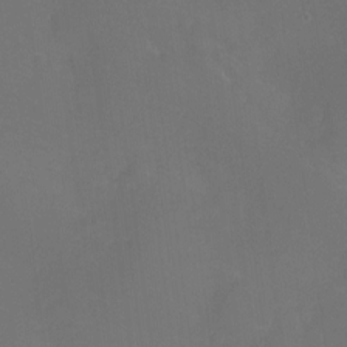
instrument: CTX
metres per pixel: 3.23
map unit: Hto
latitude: -3.6532
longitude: -35.8961
